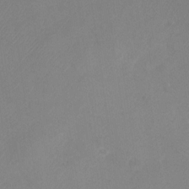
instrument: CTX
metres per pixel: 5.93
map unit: Nhu
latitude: -28.7274
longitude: -63.5749
